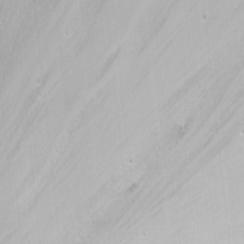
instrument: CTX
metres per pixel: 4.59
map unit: Nhu
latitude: -6.5007
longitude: -47.3482
